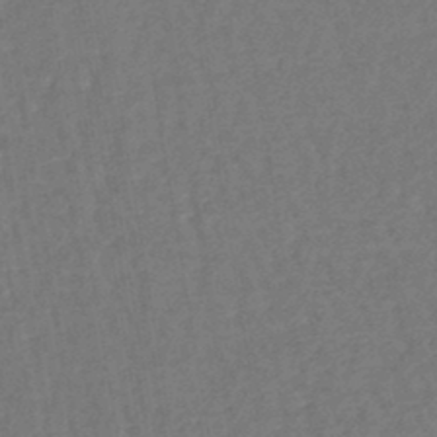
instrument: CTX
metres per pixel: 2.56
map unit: lHb
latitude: -43.9745
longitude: 79.7477
